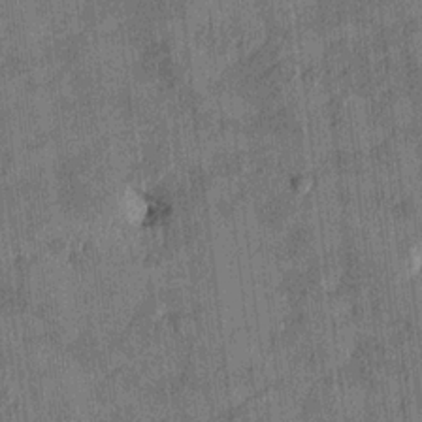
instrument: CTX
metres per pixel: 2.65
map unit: HNhu
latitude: 0.6679
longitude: -6.0633
